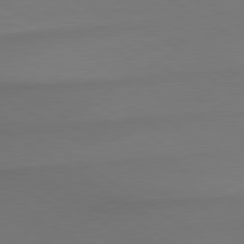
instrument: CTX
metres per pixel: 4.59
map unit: lApd
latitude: 79.8017
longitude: -174.8758
